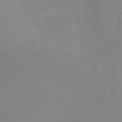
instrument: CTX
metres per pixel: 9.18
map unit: Hto
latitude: -11.3510
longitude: -40.2144
